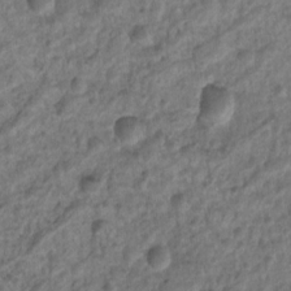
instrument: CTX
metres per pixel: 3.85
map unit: Nhu
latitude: 8.0822
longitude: -21.9528
